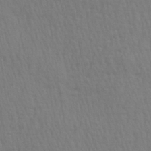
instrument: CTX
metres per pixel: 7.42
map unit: Aa
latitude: 28.6112
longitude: -139.8772
